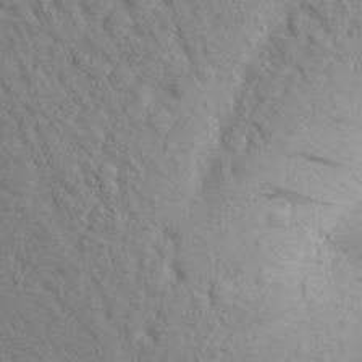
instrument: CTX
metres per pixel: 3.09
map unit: Aa
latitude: 25.5749
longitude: -148.3278
